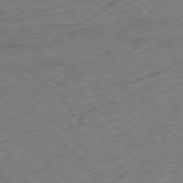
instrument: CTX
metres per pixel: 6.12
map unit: Ap
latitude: -77.7856
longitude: -78.8758
